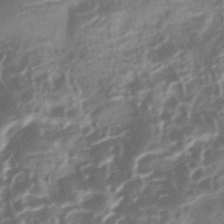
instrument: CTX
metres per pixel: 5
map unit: eHb
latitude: -40.7085
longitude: 78.8219
